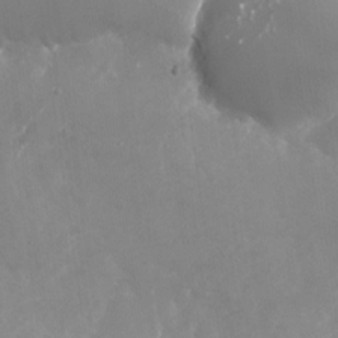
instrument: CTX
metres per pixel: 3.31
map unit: Nhu
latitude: -27.3320
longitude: -75.6127
